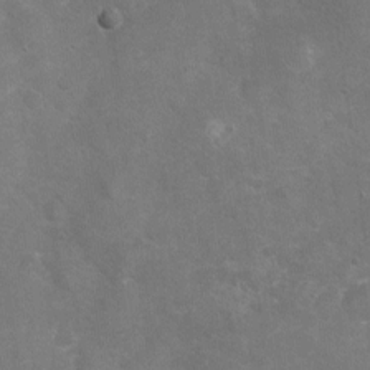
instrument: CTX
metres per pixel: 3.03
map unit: Nhu
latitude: -16.9920
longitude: -57.0458
